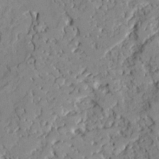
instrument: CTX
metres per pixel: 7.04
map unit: Ave
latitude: 22.4034
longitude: -128.8002
